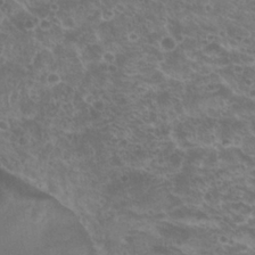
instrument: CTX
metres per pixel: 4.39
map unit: Hto
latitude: 23.2159
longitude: -32.1200
